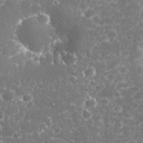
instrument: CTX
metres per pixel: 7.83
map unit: eHh
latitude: 32.6490
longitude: -61.7827
